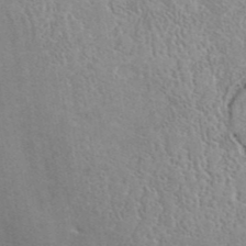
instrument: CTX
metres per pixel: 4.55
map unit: ANa
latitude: 41.3670
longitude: 18.5007
